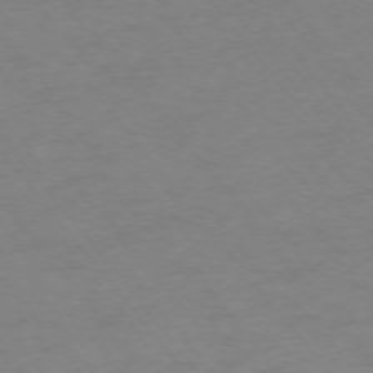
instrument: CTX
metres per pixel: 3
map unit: Ap
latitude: -75.4833
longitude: -67.0647
